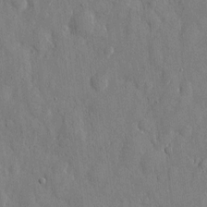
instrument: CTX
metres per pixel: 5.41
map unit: eHh
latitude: 8.8569
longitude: -69.5182
